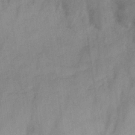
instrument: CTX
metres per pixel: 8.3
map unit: HNb
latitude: -31.0297
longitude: 63.2942
